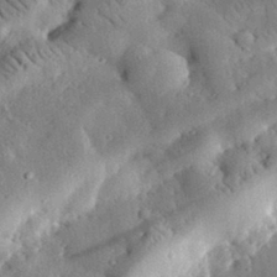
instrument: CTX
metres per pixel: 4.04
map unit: lHvf
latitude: 32.1578
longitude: -84.5357
